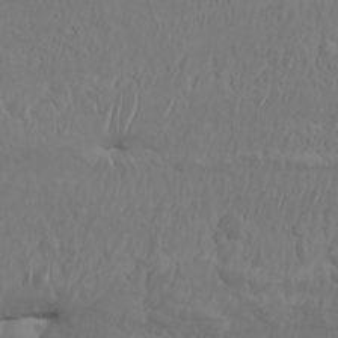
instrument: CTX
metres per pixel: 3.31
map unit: Htu
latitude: -7.2943
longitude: -70.0444
